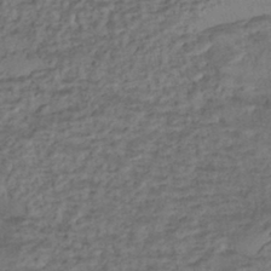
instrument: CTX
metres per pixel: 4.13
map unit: eHh
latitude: -43.3509
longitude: 119.7289
